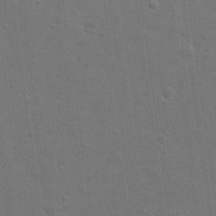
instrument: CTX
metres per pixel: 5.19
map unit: eHh
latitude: 20.2712
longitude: -62.6113
